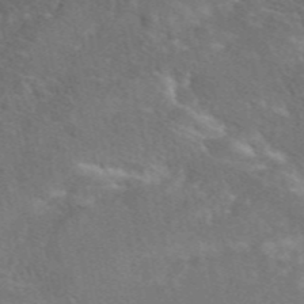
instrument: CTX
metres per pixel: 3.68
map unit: eAb
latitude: 48.5924
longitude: 118.1606
